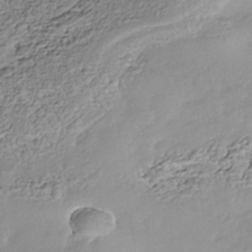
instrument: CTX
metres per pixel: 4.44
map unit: Nhe
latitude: -39.4832
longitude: -116.7813
